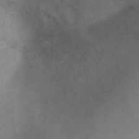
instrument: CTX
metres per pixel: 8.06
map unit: Ht
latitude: 2.3467
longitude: -26.0444
